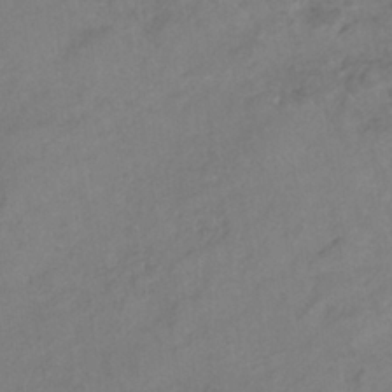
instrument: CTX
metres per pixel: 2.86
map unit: eHb
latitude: -34.8975
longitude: 81.1809
